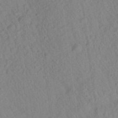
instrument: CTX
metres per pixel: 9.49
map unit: Aa
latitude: 27.0459
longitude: -141.3292
